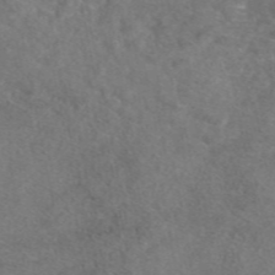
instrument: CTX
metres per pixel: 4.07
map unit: eAb
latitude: 47.8962
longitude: 110.2928
